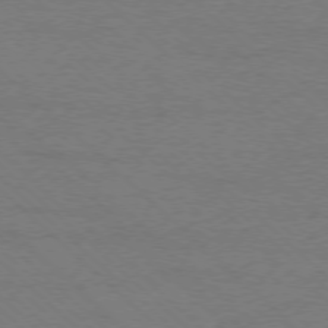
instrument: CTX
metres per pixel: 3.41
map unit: Ap
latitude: -77.7478
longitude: -86.2333
